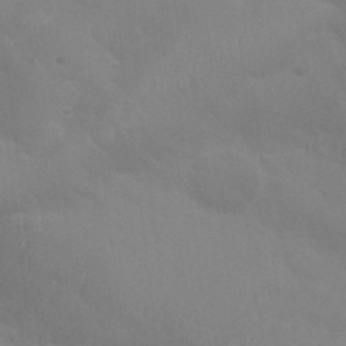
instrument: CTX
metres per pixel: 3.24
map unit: Nhu
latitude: 27.8017
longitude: -54.2711
